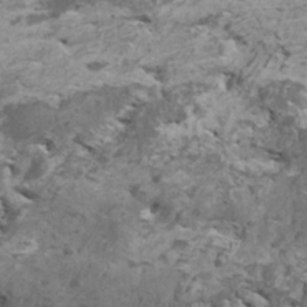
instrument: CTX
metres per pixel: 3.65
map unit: HNhu
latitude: 0.2144
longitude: 4.2550
